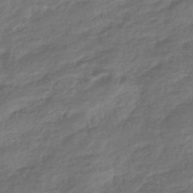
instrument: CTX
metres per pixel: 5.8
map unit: lHb
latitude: -40.6707
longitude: 78.6329
